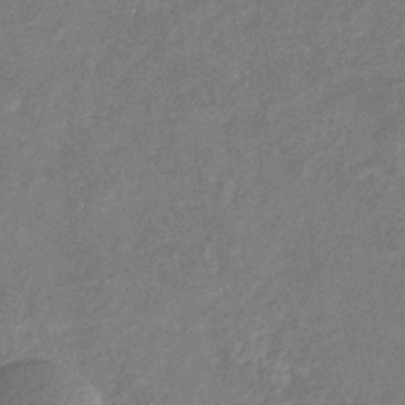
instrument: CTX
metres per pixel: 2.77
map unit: eHb
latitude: -34.3117
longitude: 74.7464
